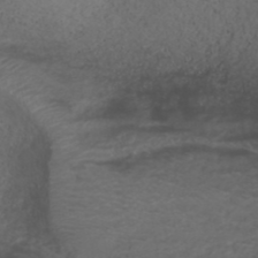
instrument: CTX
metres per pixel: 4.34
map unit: ANa
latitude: 39.5560
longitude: 23.3510
